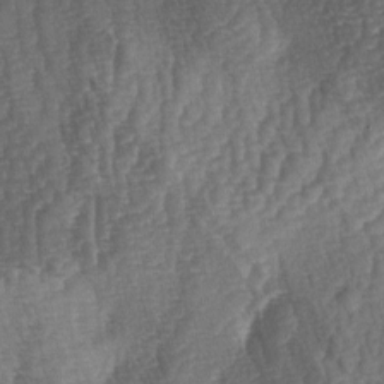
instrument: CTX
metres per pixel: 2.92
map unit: lAa
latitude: -3.5966
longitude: -127.8772
